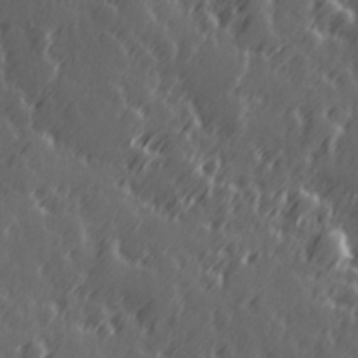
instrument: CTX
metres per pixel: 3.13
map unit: Hve
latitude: 26.6302
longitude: 145.8989
